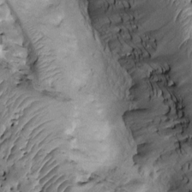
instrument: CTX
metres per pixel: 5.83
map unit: Htu
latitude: -1.2943
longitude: 148.7086
